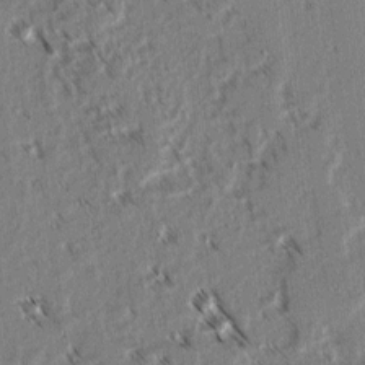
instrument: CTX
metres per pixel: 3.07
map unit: lAvf
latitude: 3.1781
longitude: -105.6316
